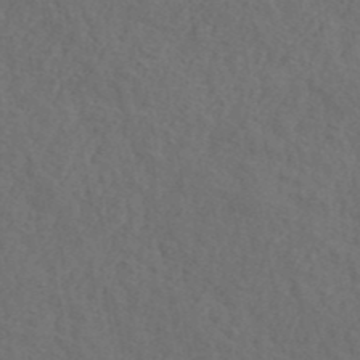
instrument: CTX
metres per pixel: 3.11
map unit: ANa
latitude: 42.3278
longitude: 51.5210
